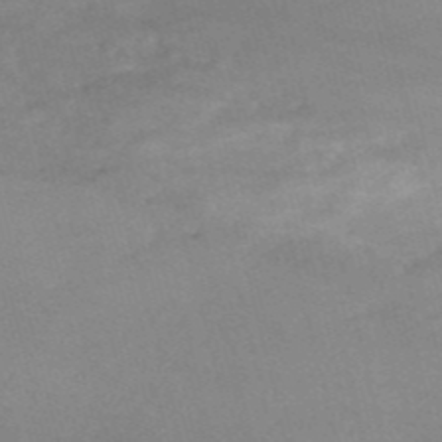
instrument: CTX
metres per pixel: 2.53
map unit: HNb
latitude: -53.4265
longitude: -36.5168
